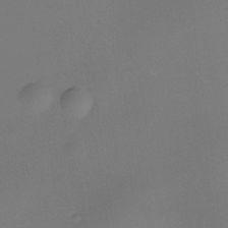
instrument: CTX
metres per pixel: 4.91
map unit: eHh
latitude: -23.1809
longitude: 14.7275
